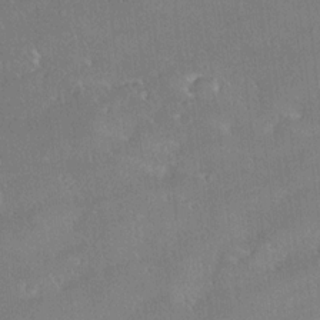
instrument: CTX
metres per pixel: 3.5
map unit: Ave
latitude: 18.4979
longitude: -137.3860
